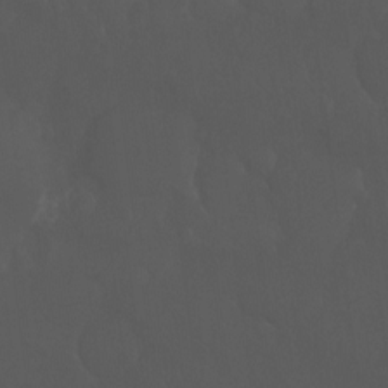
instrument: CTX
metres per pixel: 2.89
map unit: Hto
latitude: -7.9367
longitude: -45.3104
